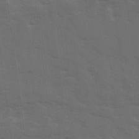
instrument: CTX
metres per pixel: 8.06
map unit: Ave
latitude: 18.8002
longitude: -130.7058
